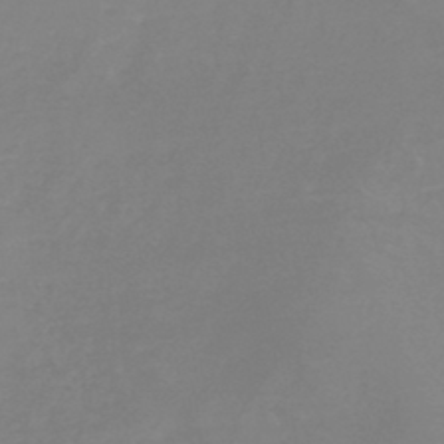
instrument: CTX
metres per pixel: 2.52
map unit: HNb
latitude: -45.3321
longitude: -45.3670
